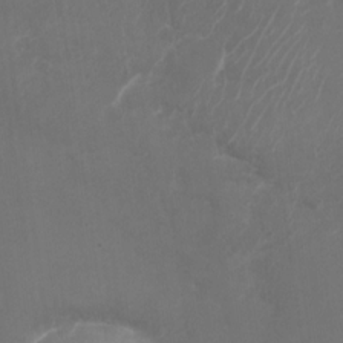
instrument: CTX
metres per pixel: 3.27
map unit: Nhu
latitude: -28.3306
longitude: -66.4790
